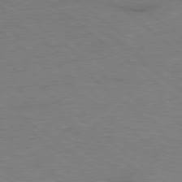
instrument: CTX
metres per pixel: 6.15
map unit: Hpe
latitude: -78.8597
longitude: 17.7478
